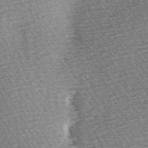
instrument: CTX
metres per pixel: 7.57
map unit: Hve
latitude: 3.2726
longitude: -120.8758
